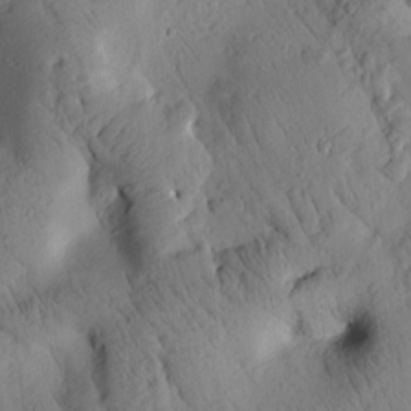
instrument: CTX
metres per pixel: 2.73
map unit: Htu
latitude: 2.5923
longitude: 177.6533
